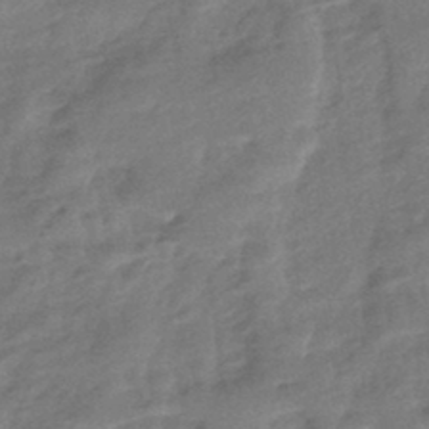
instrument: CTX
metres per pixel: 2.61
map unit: eHb
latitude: -42.7841
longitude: 83.6344
